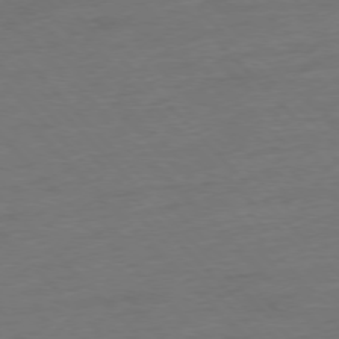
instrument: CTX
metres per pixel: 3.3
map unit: Hpe
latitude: -77.3510
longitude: -14.4412
